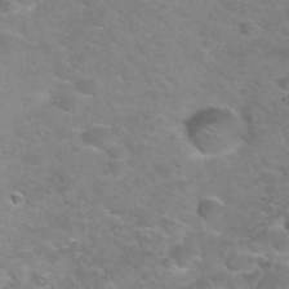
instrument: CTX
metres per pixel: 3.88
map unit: Nhu
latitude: 28.2333
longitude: -49.8583
